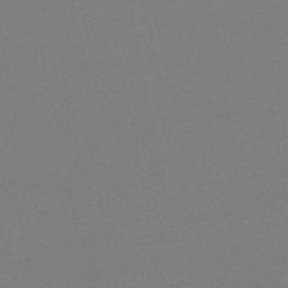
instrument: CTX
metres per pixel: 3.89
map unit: lHb
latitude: -49.7478
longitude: 81.1620
